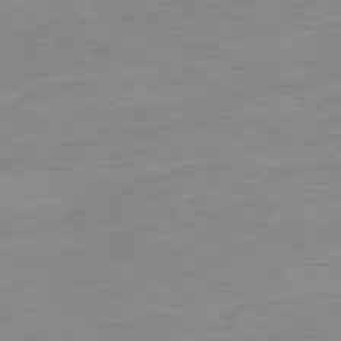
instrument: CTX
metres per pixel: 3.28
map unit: Ap
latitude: -81.1242
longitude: -95.3860
